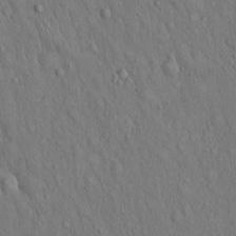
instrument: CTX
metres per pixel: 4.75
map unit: Hto
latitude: 15.0837
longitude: -58.2523
